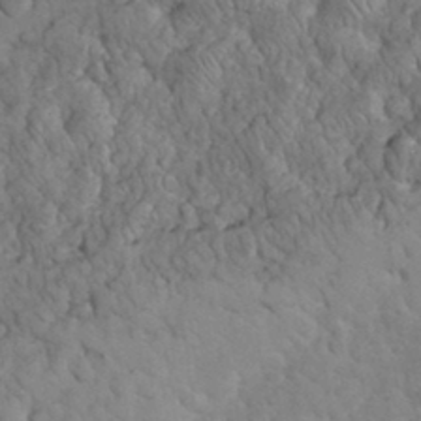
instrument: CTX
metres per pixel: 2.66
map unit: eHh
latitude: 32.6868
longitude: -65.8583
